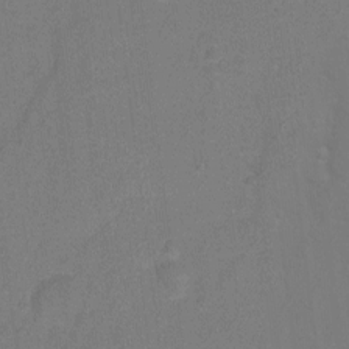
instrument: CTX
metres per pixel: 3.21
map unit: Hto
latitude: -5.8422
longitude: -35.5371
